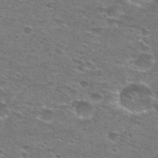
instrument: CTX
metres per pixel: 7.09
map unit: Hto
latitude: 28.0822
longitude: -48.0444
